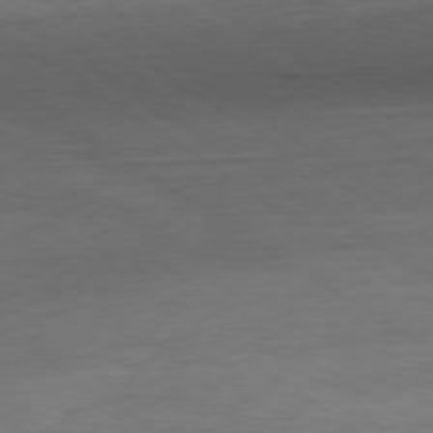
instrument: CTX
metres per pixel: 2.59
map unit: Hpe
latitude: -79.6155
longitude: 10.1417
